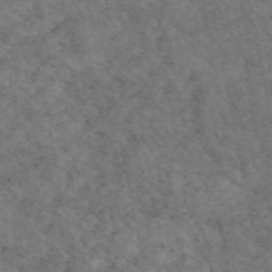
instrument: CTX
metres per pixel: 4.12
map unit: eAb
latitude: 47.9717
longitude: 116.5195
